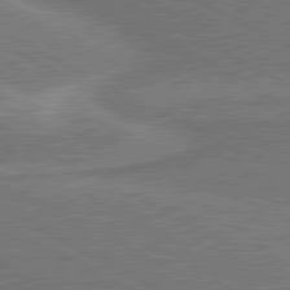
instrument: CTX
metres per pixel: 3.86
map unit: lApd
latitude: 80.8002
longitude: 141.4265
